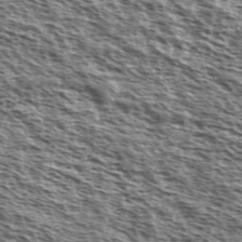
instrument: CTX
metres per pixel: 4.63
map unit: Ave
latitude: 38.2145
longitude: -110.9703
